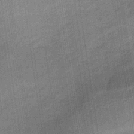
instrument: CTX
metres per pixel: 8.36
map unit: lHb
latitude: -34.0283
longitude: 66.0472
